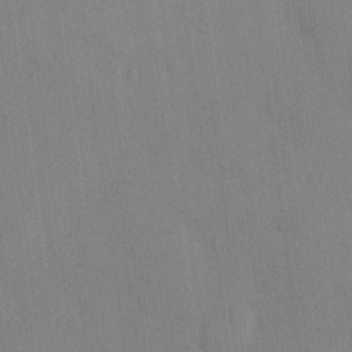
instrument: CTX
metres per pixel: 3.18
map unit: eHh
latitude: 13.4238
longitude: -62.3279
